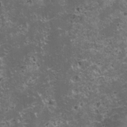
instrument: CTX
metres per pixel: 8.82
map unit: HNhu
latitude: -0.2362
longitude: 2.2928
